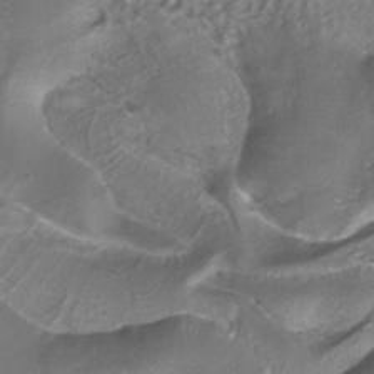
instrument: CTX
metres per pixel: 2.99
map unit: ANa
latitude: -37.4643
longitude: 95.1242
